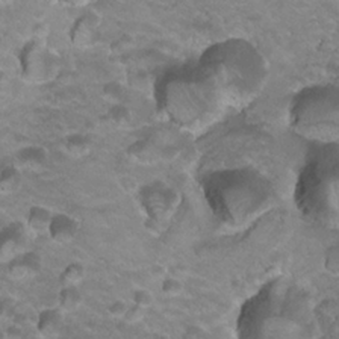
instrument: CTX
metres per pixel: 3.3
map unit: Hto
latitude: 22.0255
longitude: -32.3089
